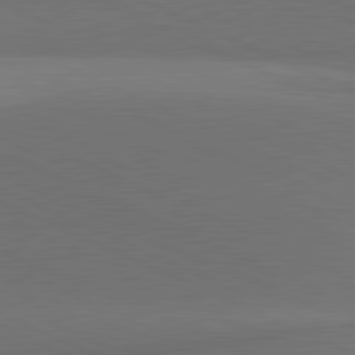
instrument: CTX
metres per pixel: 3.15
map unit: lApd
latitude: 81.4048
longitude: 138.4440
